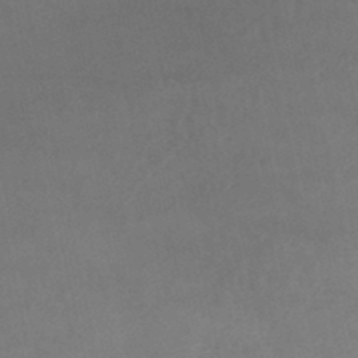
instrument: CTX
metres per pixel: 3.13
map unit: lHb
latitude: -45.6722
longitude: 70.0472
